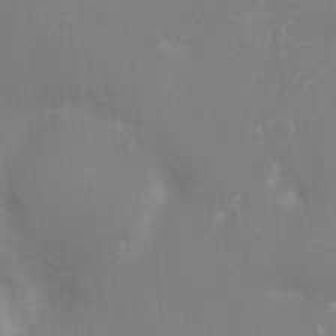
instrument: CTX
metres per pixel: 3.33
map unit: Ht
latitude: -14.7841
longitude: -40.5545
